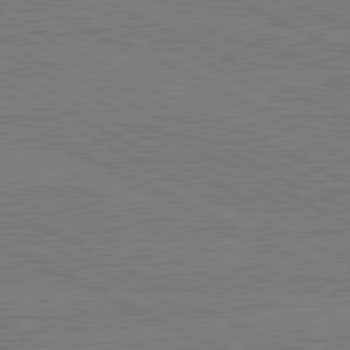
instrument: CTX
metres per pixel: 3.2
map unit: lApd
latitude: 80.8758
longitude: -127.6883
